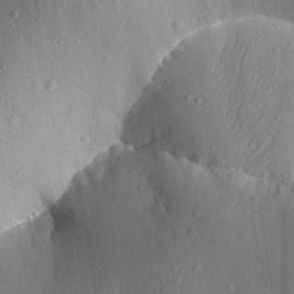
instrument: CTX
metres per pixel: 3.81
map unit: Aa
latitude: 31.1026
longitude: -133.9528
